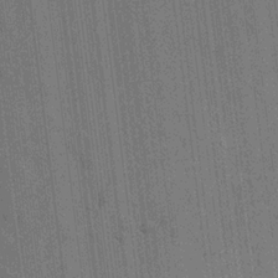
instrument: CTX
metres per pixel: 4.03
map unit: lAvf
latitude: 7.4237
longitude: 165.5588
